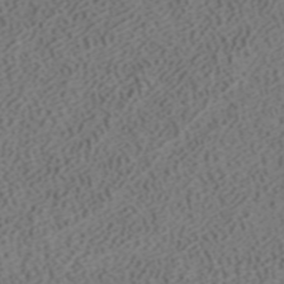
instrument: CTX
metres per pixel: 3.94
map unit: ANa
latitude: 41.2725
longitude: 33.8045
